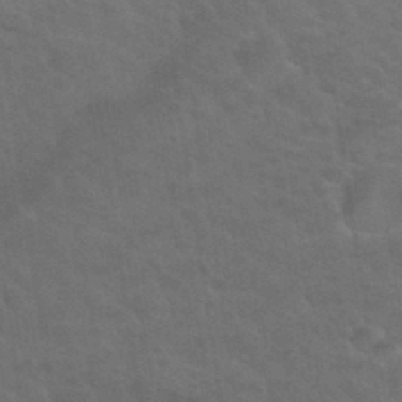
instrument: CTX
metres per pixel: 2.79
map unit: Nhu
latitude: 29.9717
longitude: -51.9150
